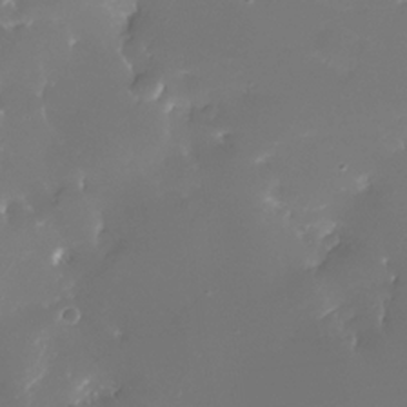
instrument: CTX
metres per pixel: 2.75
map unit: Nhe
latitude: -33.1431
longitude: -116.6113
